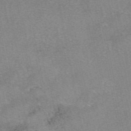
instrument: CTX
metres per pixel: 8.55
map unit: eAb
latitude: 48.6113
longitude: 103.5210
